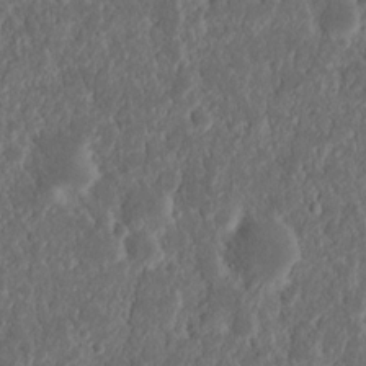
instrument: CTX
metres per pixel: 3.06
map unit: Nhu
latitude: 14.1200
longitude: -73.8017
